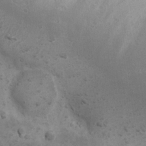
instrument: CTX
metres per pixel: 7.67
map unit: Nhu
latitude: 22.1956
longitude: -71.8016
